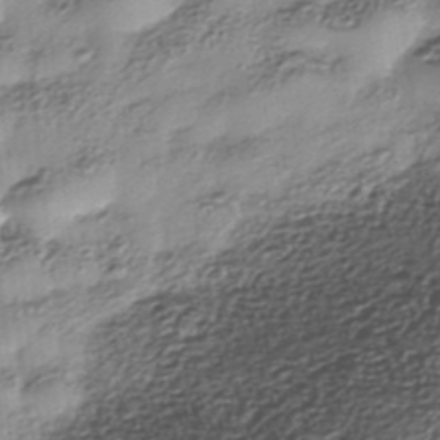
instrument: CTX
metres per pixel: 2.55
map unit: Nhe
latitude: -37.9367
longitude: -148.4412
